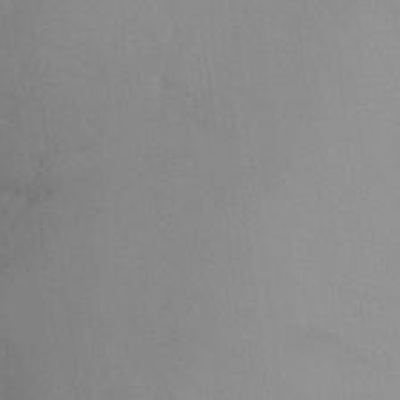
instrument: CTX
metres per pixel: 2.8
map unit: Ht
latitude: -10.2362
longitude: -33.4615
